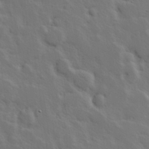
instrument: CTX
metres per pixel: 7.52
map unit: Hve
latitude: 25.4237
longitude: 145.3321
